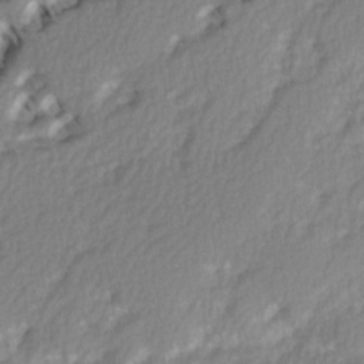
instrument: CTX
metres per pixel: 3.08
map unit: Ave
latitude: 2.4979
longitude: -110.3279
